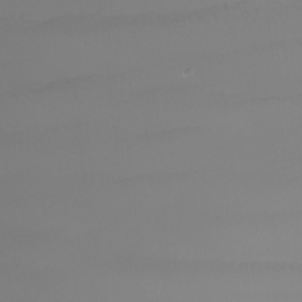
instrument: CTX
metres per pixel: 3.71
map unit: Nhu
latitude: -7.8422
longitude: -93.5371
